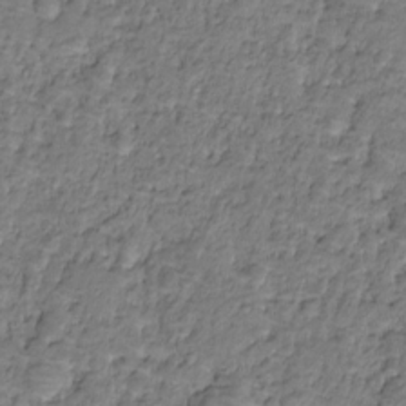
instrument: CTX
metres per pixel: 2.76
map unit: HNhu
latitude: -21.5399
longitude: 85.5588
